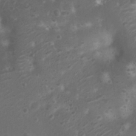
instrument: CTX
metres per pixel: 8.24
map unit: Nhu
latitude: 6.6868
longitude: -21.2915
